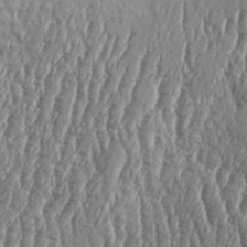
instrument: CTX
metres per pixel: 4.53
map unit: Aa
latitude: 33.4804
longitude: -135.1592
